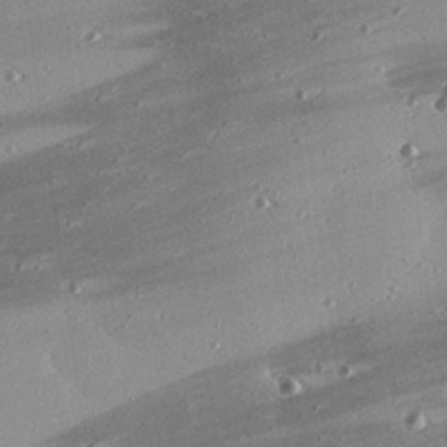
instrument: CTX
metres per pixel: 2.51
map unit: eHh
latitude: 23.7827
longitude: -89.9717
